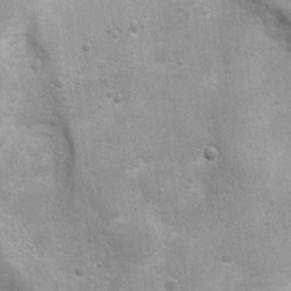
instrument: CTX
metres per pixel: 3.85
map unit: Ht
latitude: 4.4790
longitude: -21.5938
